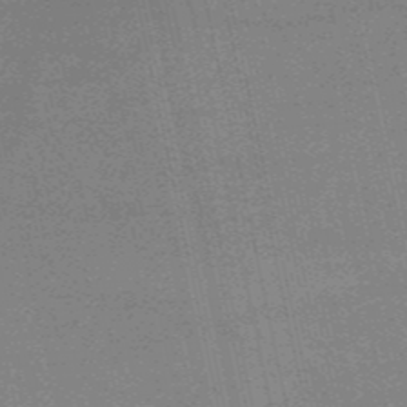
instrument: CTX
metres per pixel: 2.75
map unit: HNb
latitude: -53.4076
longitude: -47.2537
